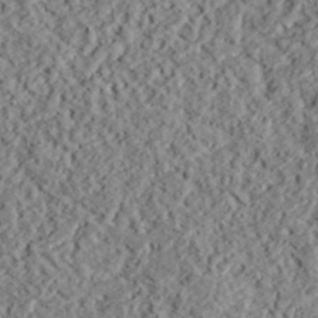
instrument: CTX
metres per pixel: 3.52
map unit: lHvf
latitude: 38.5546
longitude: -88.2523
